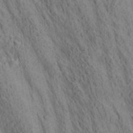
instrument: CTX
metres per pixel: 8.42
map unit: lAa
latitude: 21.6127
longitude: -138.7057
